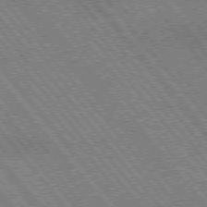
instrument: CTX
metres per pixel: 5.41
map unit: lApd
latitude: 75.2537
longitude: -49.3860
